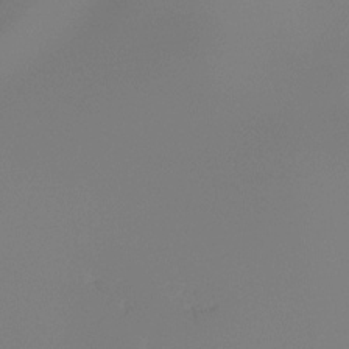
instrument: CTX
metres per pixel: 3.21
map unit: Ht
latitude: -16.1228
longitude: -43.5371
